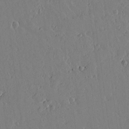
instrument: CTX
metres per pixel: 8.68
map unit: lAvf
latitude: 15.7261
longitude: -125.6882
